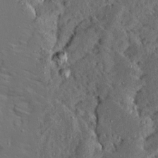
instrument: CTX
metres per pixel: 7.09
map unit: Ave
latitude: 13.8395
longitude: -137.4238
